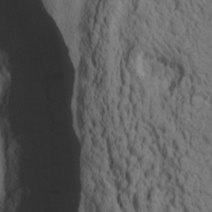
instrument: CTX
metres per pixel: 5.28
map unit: lAa
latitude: -7.3509
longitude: -123.9150
